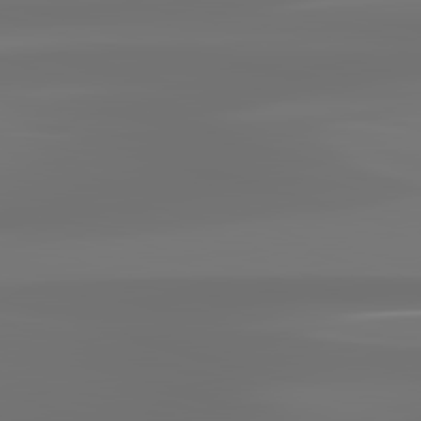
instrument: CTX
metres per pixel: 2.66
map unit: lApd
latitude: 83.2914
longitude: -130.2901
